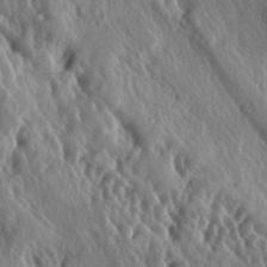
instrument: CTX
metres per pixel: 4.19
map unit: lAa
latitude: -5.2187
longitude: -125.1970
